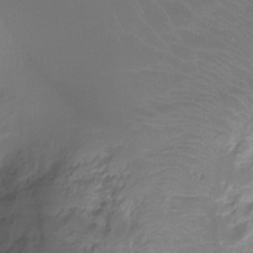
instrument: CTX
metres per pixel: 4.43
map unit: Ht
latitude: -9.1620
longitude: -39.2159
